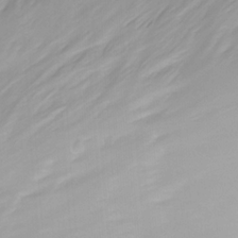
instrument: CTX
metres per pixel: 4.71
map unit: Nhu
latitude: -13.2565
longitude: -65.7072
